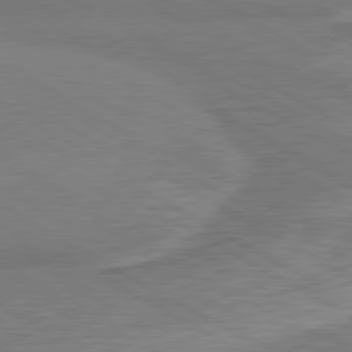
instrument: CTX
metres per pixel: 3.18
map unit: lApd
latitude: 80.3467
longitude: -178.7813
